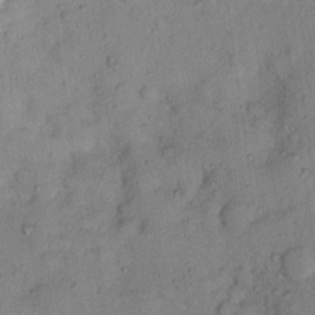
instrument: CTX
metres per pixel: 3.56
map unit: Ht
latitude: 13.0081
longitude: -40.2522
